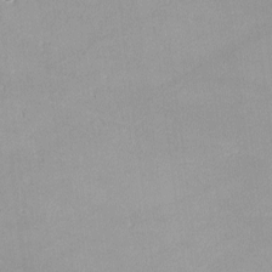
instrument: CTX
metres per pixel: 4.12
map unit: lHvf
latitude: -13.0109
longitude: -102.9136
